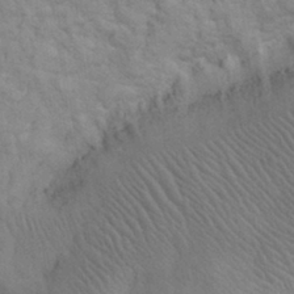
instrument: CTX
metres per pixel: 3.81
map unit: eHh
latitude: 31.4805
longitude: -67.3292
